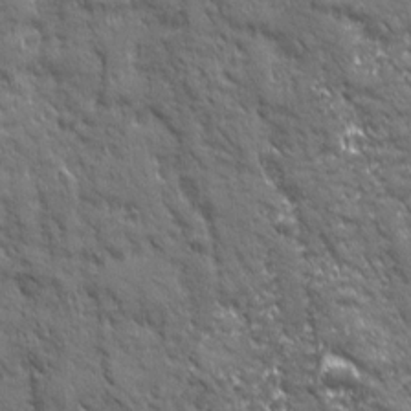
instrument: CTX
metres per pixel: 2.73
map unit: Ave
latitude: 19.6316
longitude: -134.1577
